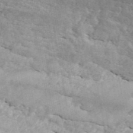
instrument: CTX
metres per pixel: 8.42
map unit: ANa
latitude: 43.9150
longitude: 46.9730
